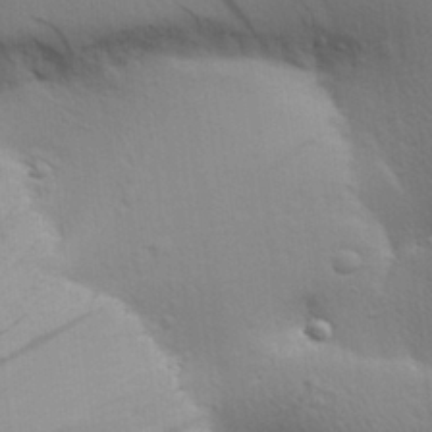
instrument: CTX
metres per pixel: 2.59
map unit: Aa
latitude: 27.0836
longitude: -136.6680
